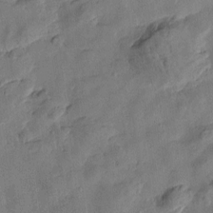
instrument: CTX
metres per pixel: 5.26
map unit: Htu
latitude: -2.0849
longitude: -176.1011
